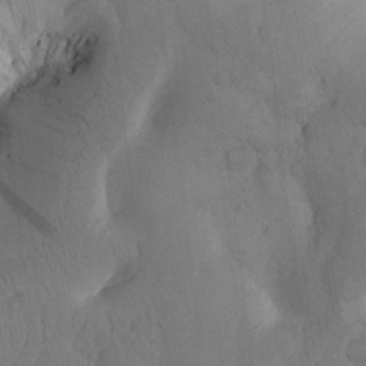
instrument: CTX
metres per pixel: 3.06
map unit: Htu
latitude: -0.0283
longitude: 173.6911
